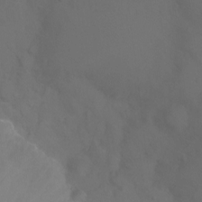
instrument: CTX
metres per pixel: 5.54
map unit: Ht
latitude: -10.2173
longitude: -37.4993
